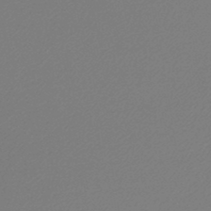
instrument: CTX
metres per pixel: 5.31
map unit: lHb
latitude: -45.3699
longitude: 56.8030
